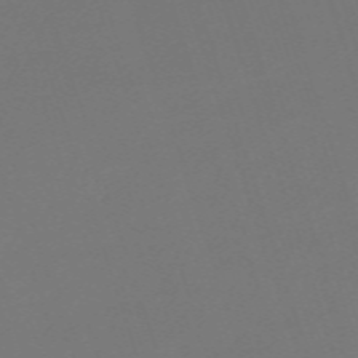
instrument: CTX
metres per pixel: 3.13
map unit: eHh
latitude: -62.9730
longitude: 51.6533
